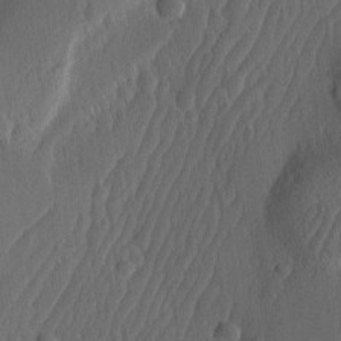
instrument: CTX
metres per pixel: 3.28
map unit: Ave
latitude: -11.2943
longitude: -121.6694
